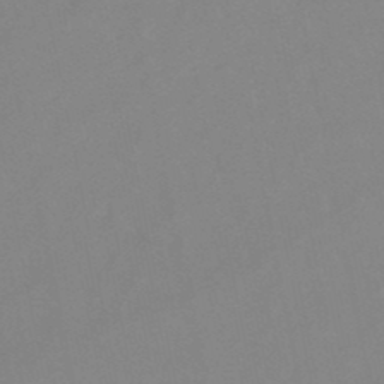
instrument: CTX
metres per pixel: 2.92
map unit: lHb
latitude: -48.2740
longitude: 80.7841
